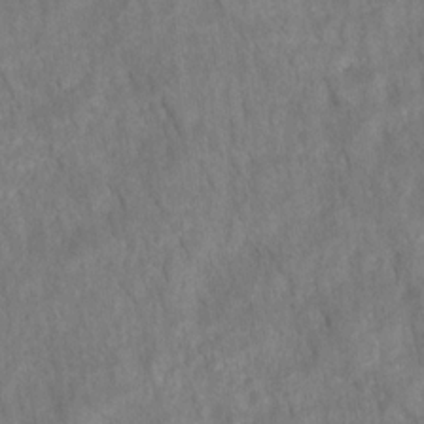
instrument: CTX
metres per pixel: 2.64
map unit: HNhu
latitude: -28.0283
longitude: 72.8786
